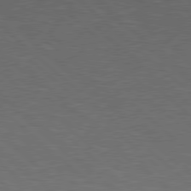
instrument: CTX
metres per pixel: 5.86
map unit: Hpe
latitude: 78.1389
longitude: -153.8773
